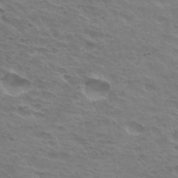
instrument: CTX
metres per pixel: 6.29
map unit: Hto
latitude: 32.6868
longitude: -43.6316
